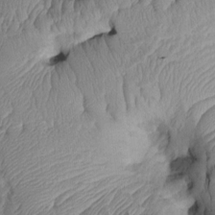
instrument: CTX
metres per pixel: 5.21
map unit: Htu
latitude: 2.9136
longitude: 149.0676
